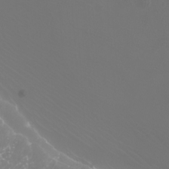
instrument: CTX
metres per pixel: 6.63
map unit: Htu
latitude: -5.7666
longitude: -73.8773
